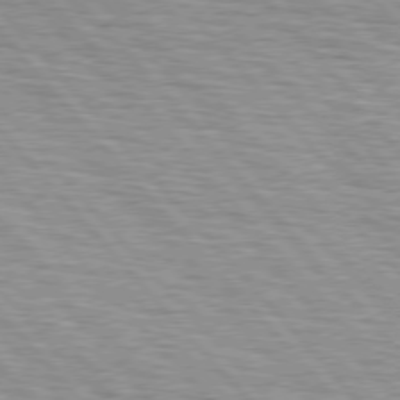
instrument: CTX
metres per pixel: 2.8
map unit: lApd
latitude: 76.2333
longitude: -72.4601
